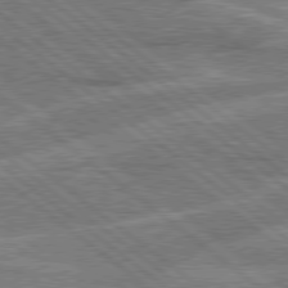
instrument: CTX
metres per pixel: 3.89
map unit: Hpe
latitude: 78.5735
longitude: -158.7813
